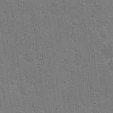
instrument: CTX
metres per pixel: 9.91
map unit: eHh
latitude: 20.9514
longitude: -62.4790
